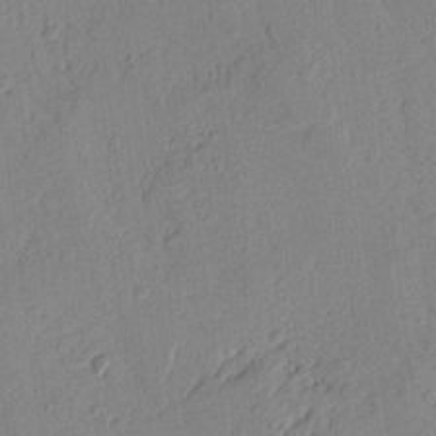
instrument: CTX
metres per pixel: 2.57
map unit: Ht
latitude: 9.8206
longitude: -78.5357
